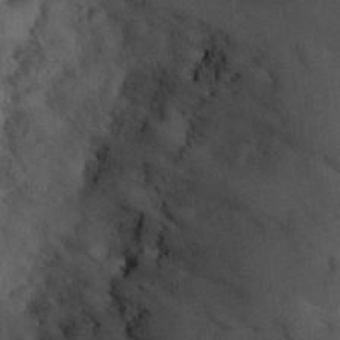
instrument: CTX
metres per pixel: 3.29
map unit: Hto
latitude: 35.5371
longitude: -51.0269
